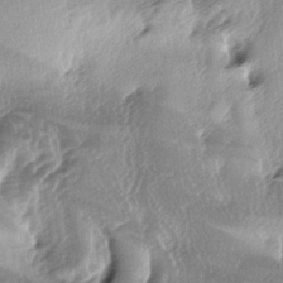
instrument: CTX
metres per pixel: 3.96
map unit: lAa
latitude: -4.9163
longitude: -125.3293
